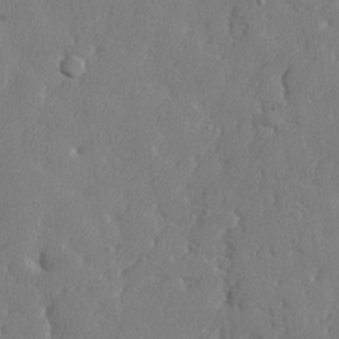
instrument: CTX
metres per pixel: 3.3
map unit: lHvf
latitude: 23.8205
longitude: 141.7477
